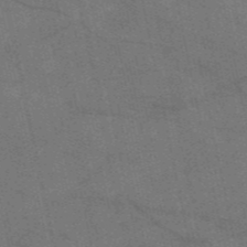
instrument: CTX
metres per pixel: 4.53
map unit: HNb
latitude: -53.6910
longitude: -46.5546
